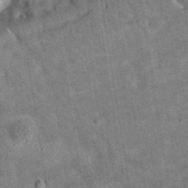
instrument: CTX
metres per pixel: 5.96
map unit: eAb
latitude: 35.0647
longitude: 110.6518
